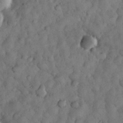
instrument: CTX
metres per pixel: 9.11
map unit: eHh
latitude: 32.7435
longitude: -69.2159
